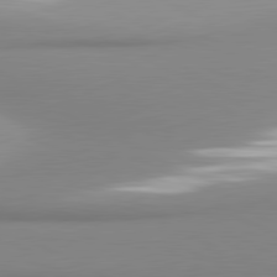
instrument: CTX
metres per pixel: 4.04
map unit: lApd
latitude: 81.0647
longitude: 177.2376
